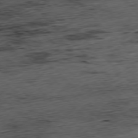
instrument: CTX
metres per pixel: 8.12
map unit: Hpe
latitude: -77.5966
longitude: 12.8597
